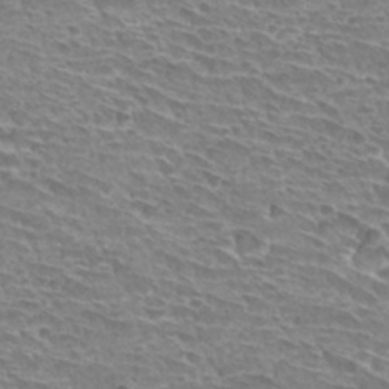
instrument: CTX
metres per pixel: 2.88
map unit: Hto
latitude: 30.6302
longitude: -42.0255
